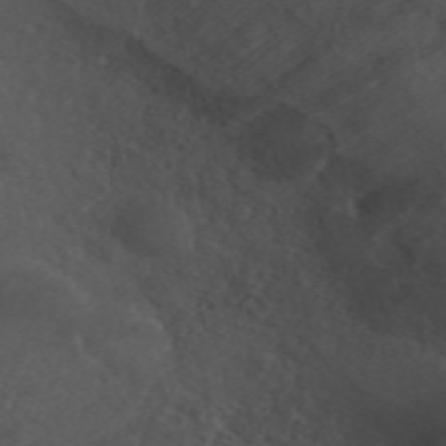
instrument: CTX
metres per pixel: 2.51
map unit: ANa
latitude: 42.3089
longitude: 34.0094
